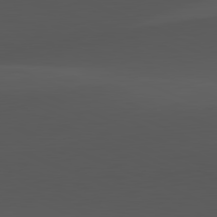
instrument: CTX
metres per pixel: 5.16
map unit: lApd
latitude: 81.8961
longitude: 127.5399
